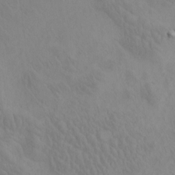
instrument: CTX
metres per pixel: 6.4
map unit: eHh
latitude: -1.1620
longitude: 15.1054
